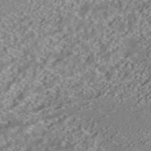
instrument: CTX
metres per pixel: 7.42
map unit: HNhu
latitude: -42.1038
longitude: 103.5588
